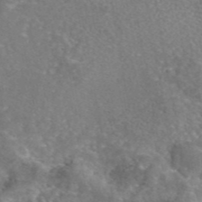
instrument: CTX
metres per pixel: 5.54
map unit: eAb
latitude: 45.6694
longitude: 106.8786
